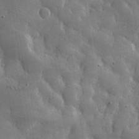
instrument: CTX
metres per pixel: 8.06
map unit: lHvf
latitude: 31.7828
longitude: -92.2333
